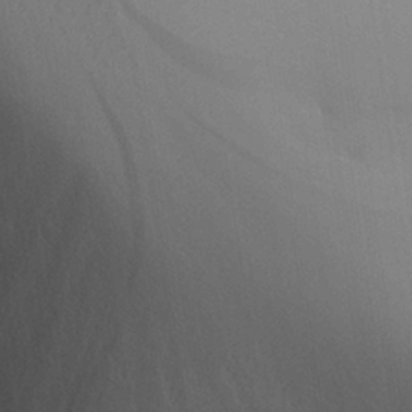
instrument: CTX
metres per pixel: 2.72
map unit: Aa
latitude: 25.7638
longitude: -129.2348
